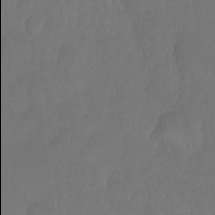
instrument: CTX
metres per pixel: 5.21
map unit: HNhu
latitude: -23.9556
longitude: 50.0094
